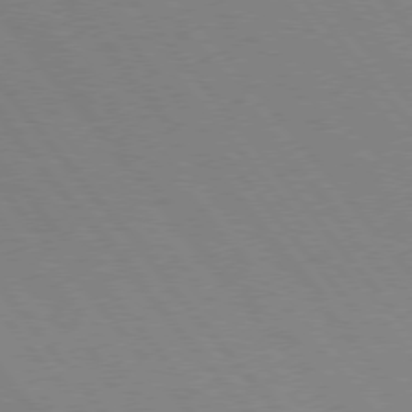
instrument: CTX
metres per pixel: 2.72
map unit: Hpe
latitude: 75.5749
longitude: -143.8017
